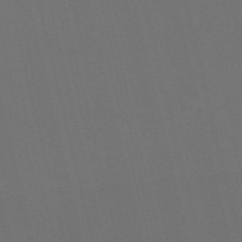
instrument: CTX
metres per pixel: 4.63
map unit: Nve
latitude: -59.7477
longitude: 61.1620
